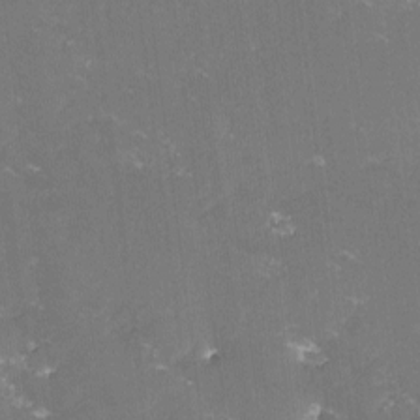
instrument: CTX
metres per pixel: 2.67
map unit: lHvf
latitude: -13.9556
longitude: -101.4993
